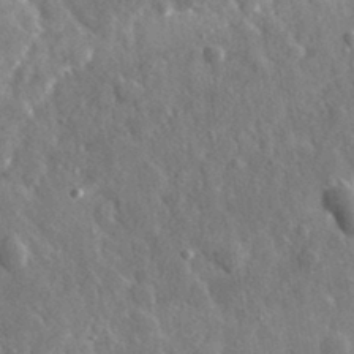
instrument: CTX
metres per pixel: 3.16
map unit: lHvf
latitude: 34.8380
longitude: -88.6113
